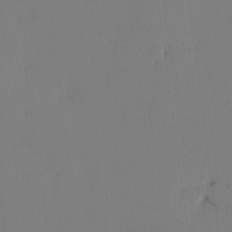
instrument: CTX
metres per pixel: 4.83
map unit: eHh
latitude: -3.8800
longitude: 16.9542
